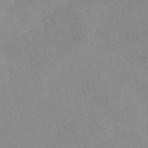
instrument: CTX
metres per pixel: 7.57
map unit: eAb
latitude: 49.0836
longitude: 106.7275
